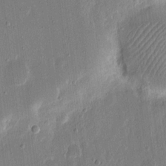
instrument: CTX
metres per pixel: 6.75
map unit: eHh
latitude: 15.3293
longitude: -69.2348
